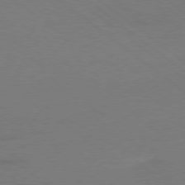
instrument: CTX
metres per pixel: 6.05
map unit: Ap
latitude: -79.2754
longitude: -56.6490
